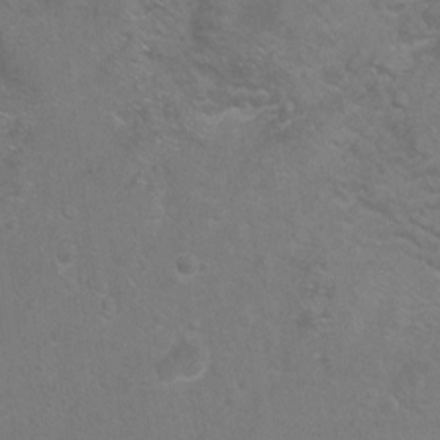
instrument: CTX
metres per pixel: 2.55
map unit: Hto
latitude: -7.0108
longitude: -35.9717
